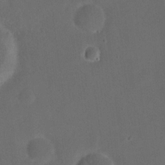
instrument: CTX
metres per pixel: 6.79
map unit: eHh
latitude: 19.4615
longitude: -65.3104
